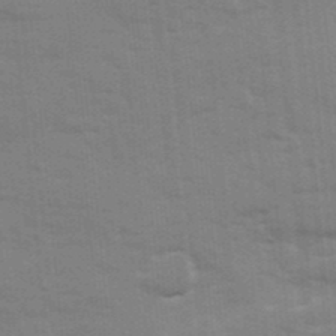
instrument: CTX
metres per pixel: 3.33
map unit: Ave
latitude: 13.0459
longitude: -102.2711
